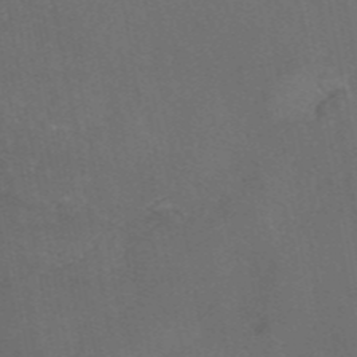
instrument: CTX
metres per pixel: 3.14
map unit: eAb
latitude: 46.5357
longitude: 115.2376
